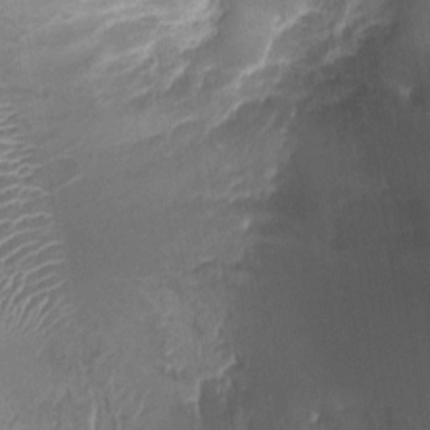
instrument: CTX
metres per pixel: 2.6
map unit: Ht
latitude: -1.6911
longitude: -16.6679
